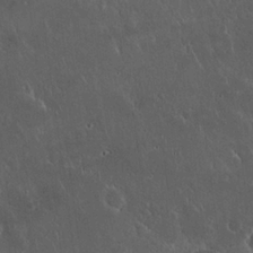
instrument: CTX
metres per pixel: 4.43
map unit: eHh
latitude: 21.9528
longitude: -58.5735
